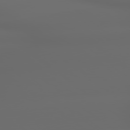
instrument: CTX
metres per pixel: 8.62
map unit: lApd
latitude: 79.0837
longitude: -163.8962
